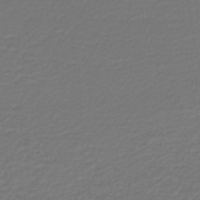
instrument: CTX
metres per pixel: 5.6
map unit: lHb
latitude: -46.6140
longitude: 63.1053
